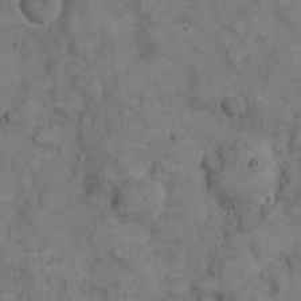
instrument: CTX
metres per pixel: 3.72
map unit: eHh
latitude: 11.6316
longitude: -63.2915
